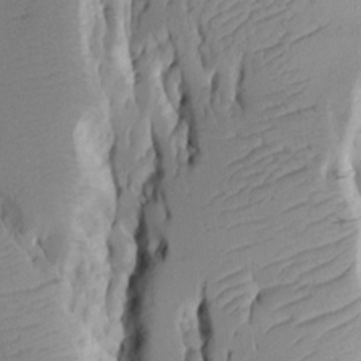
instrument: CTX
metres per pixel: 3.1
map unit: Aa
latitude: 9.8395
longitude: -126.4979
